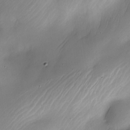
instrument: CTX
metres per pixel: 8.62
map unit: Nhe
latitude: -19.5021
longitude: 144.5385
